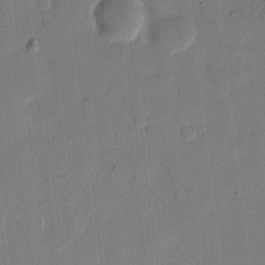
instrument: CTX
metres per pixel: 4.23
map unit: eHh
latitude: 11.5371
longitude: -68.7624
